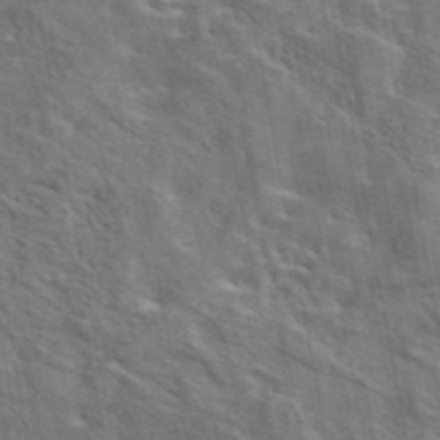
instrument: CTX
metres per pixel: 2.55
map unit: eAb
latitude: 43.9339
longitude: 113.4643
